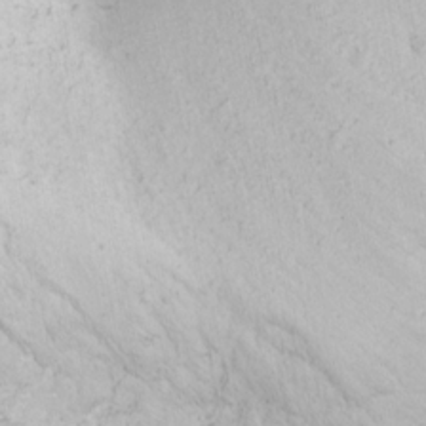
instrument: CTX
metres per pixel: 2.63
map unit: Nhu
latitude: -1.0865
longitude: -80.2900
